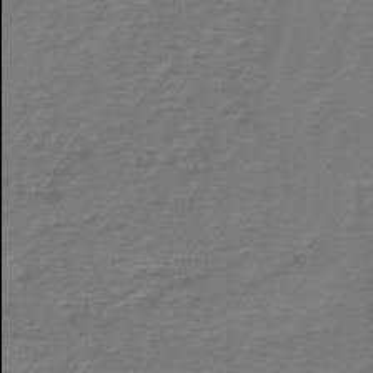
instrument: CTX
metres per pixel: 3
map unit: HNb
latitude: -43.4643
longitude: 50.0094
